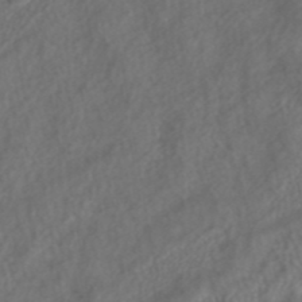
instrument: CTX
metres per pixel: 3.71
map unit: ANa
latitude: 43.0836
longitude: 23.7478
